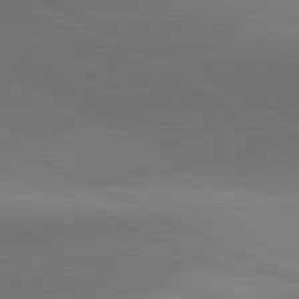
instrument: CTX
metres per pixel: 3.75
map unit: lApd
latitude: 81.9339
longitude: 134.0661
